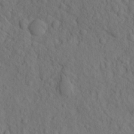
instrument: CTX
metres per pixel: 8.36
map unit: eHh
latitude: -1.9367
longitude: 18.1984
